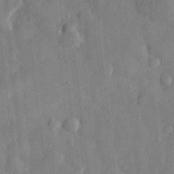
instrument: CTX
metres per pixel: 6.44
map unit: eHh
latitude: 28.9136
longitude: -76.9702
